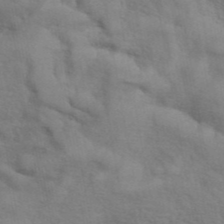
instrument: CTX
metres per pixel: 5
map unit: ANa
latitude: 42.5924
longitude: 54.5385
